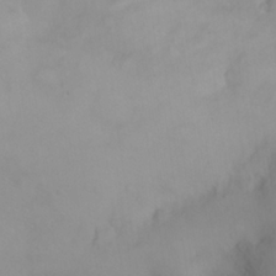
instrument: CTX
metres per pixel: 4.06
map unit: eHh
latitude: 25.1403
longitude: -64.7057
